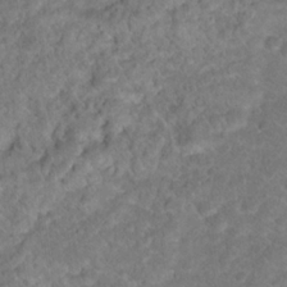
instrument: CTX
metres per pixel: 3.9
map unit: Hto
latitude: 18.3656
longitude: -37.5560
